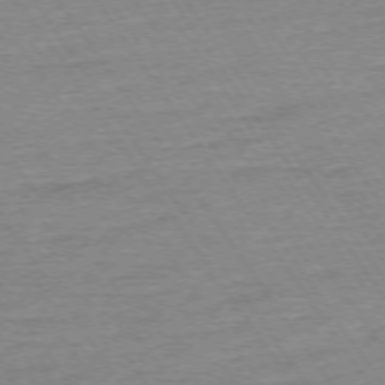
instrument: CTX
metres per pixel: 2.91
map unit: Ap
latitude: -74.4818
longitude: -84.3089
